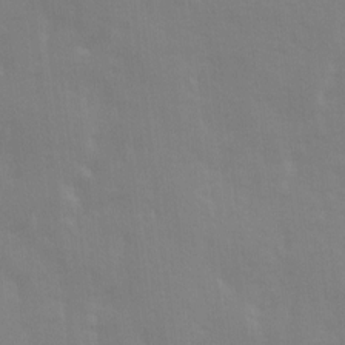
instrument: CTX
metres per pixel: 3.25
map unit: Ave
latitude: 13.5749
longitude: -103.6127
